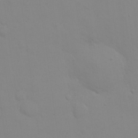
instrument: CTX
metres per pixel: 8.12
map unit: eHh
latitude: 24.7246
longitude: -65.7261
